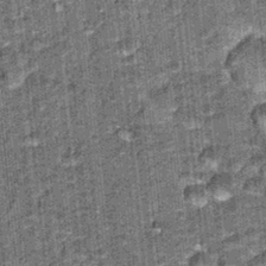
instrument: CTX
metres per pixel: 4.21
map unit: Hto
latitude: 15.8773
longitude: -34.9513
